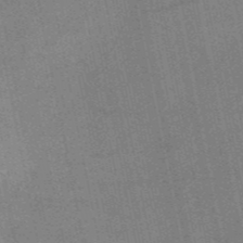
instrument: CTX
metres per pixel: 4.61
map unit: HNb
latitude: -53.0675
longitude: -46.7624
